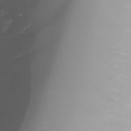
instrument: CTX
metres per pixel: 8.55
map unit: Nhu
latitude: -8.7652
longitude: -81.8772
